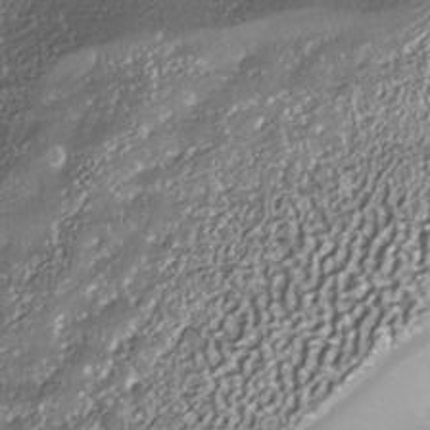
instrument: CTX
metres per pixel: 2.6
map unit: Nhe
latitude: -36.0472
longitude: -91.9150
